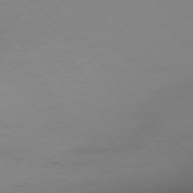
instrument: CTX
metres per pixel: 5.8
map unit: Hpe
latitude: -75.7856
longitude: -15.0081
